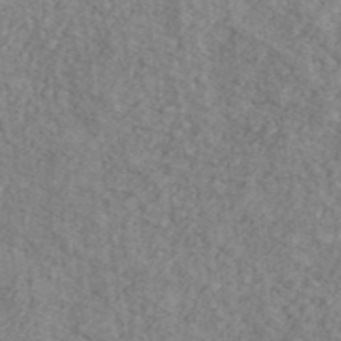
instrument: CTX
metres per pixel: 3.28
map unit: Ave
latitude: 41.2159
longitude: -110.6680
